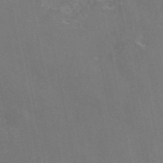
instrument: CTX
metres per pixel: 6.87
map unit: eAb
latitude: 46.4601
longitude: 116.1416
